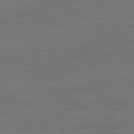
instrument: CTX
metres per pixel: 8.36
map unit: Ap
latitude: -81.3699
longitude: -59.1214
